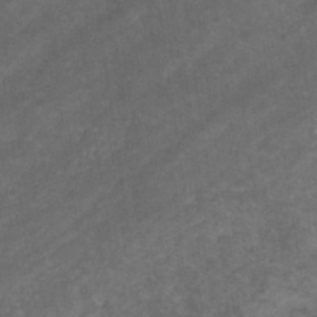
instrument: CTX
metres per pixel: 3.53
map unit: eHb
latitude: -32.7086
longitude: 71.6722
